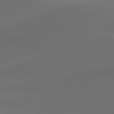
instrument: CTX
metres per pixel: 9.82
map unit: lApd
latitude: 80.7435
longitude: -82.9324
